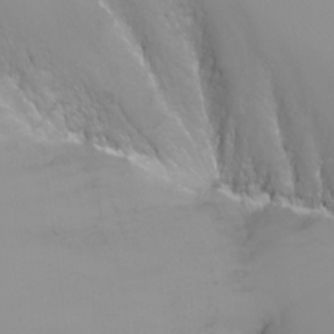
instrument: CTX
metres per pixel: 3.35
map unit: Nhu
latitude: -4.6140
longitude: -75.7828
